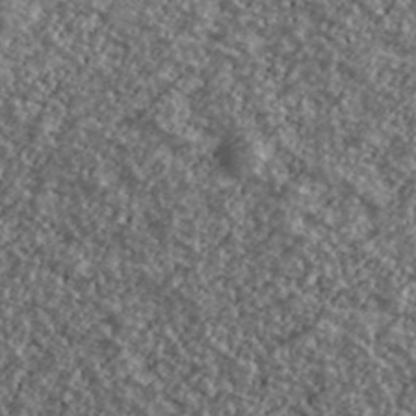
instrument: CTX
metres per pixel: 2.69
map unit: Ave
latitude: 40.4412
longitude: -111.4427
